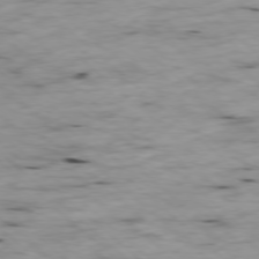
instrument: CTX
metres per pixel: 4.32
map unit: Ap
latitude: -78.2928
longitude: -89.0837
